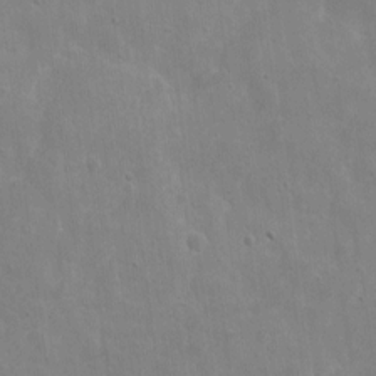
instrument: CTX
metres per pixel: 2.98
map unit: eHh
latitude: 8.9514
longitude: -72.6869
